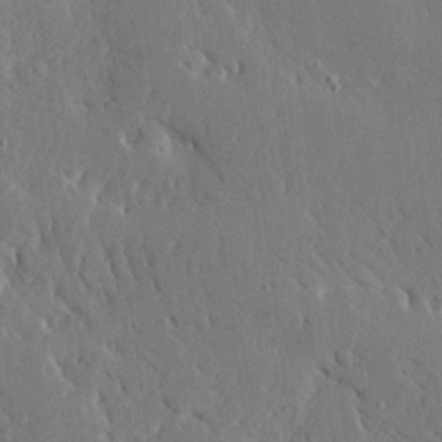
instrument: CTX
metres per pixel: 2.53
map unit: Ave
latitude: 15.7072
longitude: -139.9906
